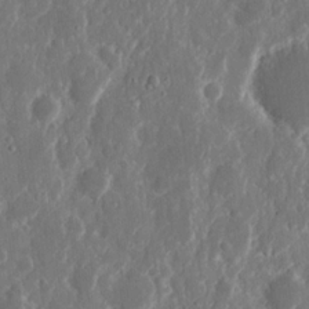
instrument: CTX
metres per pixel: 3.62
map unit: eHh
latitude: 11.6127
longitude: -71.3104
